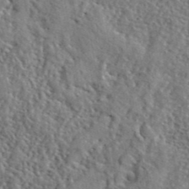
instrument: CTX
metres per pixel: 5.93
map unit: lHvf
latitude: 41.2536
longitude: -88.5168
